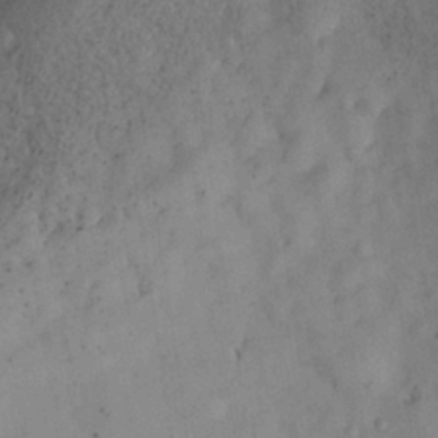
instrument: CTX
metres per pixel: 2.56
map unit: Nhu
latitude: 27.4804
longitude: -71.6505
